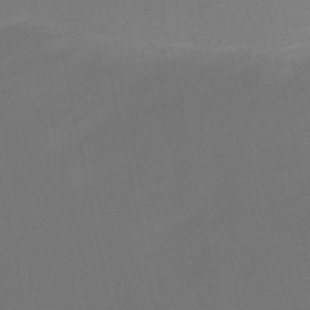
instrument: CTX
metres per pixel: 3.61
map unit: HNb
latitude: -51.6344
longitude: -46.9703
